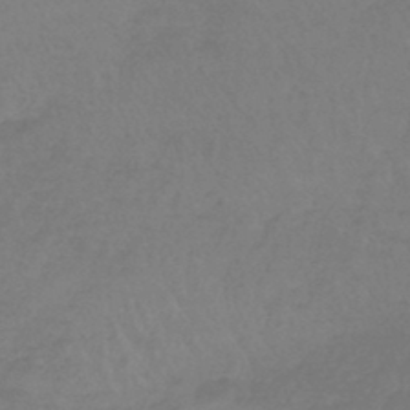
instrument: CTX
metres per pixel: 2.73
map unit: lHb
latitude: -45.2943
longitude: 68.6896
